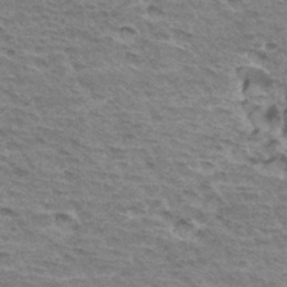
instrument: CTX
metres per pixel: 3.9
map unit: Hto
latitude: 33.8961
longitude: -45.1781
